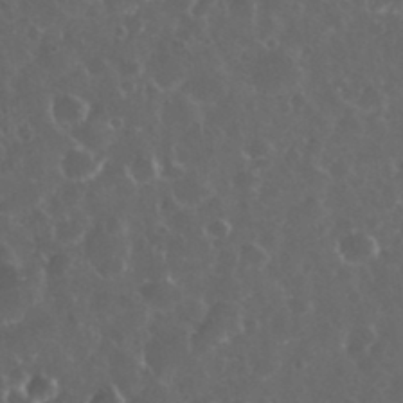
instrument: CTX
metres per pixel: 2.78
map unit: eHh
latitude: 33.8016
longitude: -61.5938
